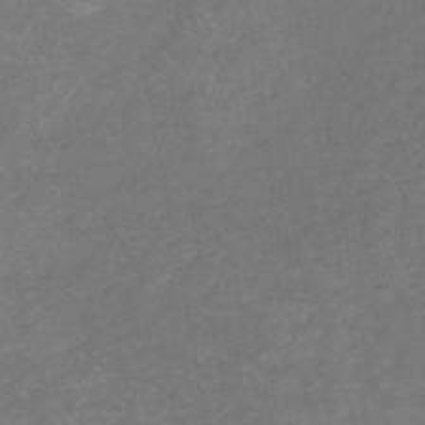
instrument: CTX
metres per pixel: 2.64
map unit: HNb
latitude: -50.5574
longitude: -52.2712
